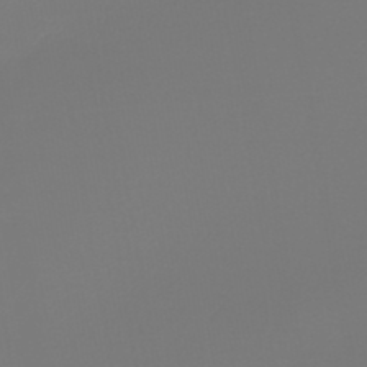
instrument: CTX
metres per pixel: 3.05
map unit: lHb
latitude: -45.8045
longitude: 72.3684
